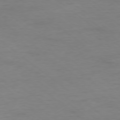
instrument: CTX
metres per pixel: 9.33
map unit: Ap
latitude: -78.7085
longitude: -89.4238
